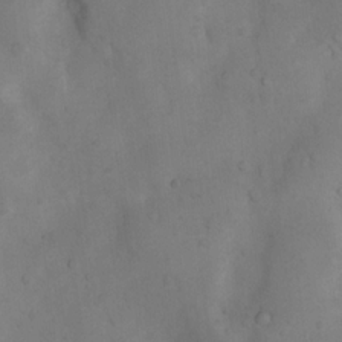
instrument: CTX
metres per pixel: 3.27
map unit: Nhu
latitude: 8.4412
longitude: -22.9136
